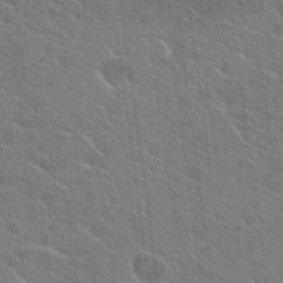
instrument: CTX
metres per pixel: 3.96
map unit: Hto
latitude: 25.6504
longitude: -37.0459
